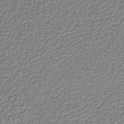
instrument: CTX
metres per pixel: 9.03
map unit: lHb
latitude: -36.8219
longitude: 58.5951
